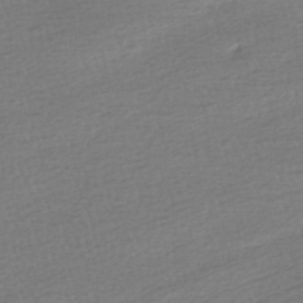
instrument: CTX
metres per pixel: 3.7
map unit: HNhu
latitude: -45.5021
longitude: 101.2187
